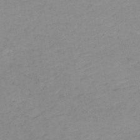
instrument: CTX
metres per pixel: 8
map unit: HNb
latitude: -51.5966
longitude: -52.2712
